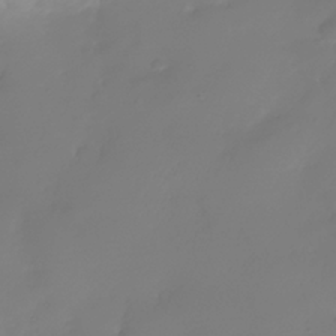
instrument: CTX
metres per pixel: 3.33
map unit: Nhe
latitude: -36.9352
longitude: -113.7638
